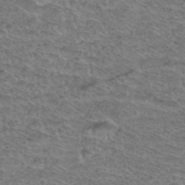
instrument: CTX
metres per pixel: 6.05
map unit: Hto
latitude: 36.9892
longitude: -46.9514
